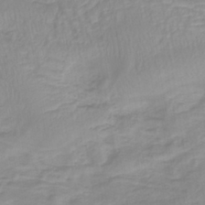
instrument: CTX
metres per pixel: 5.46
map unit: lHb
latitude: -40.3117
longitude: 65.6155
